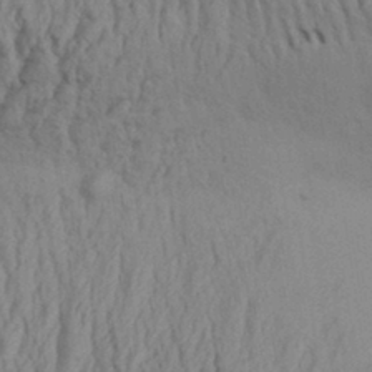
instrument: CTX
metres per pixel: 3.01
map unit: Aa
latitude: 32.4979
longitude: -136.0822
